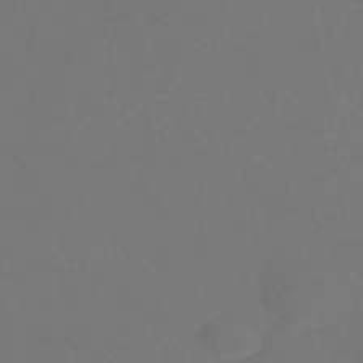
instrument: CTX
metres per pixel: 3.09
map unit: eHb
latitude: -43.8989
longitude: 88.7463
